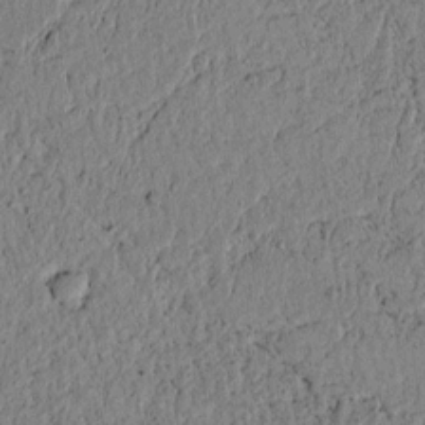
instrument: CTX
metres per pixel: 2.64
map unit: lAvf
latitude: 6.5546
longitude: 163.9556
